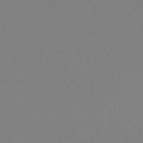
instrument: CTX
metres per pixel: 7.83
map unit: lHb
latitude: -45.5777
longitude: 56.8786
